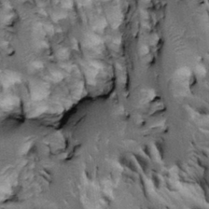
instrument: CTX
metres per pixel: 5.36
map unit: Htu
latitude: -3.8422
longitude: 150.6140
